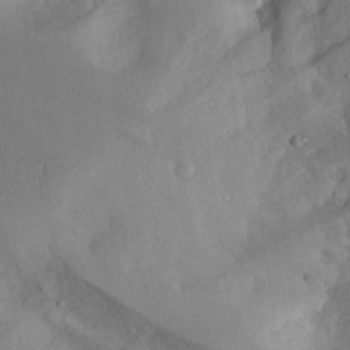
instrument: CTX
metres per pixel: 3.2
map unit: Aa
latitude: 23.5371
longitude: -131.7450
